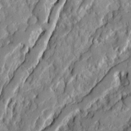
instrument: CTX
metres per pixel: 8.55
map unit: Ave
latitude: 20.6491
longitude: -129.5938
